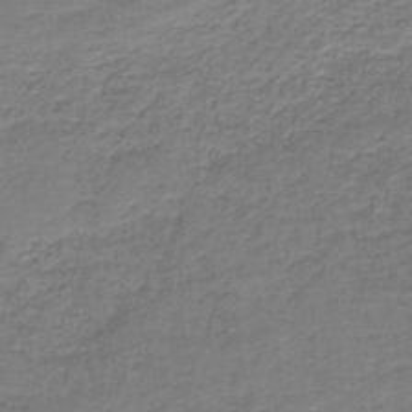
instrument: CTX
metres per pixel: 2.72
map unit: HNb
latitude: -38.0661
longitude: 50.7652
